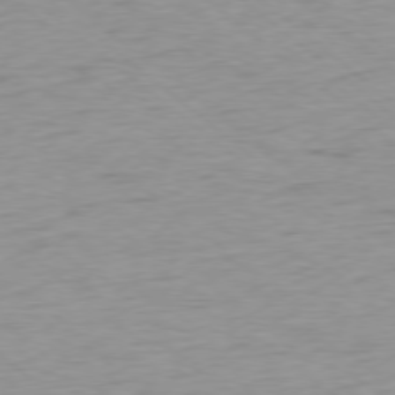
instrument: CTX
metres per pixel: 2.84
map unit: Ap
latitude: -78.2550
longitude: -78.1578
